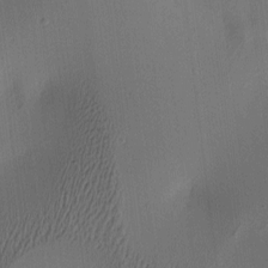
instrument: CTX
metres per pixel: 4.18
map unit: lAa
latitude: 5.3293
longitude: -112.6868
